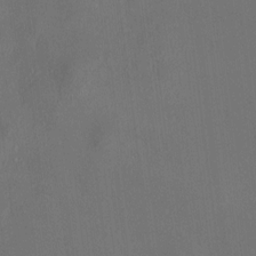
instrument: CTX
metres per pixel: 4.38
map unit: HNhu
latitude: 5.5749
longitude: 7.1431
